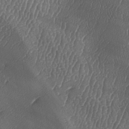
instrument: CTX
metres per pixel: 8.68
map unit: lAa
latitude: -7.6910
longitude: -129.2915
